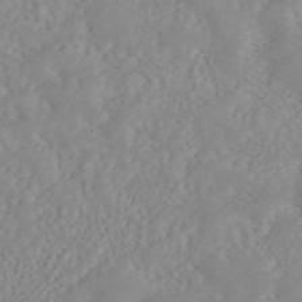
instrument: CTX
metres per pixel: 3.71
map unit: ANa
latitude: 44.7813
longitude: 23.1053
